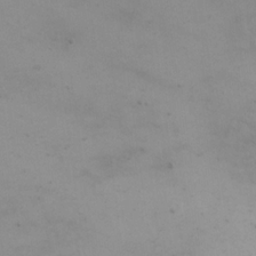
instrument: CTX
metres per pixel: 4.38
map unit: eHh
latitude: 18.6112
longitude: -67.1025
